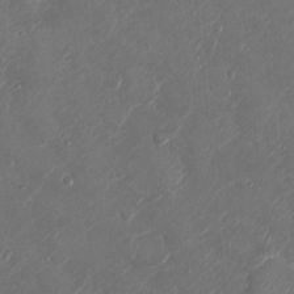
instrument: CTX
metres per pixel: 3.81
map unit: Ht
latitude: -2.8596
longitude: -20.7058
